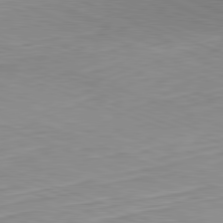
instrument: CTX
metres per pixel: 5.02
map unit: Hpe
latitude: -82.2550
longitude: 13.0298
